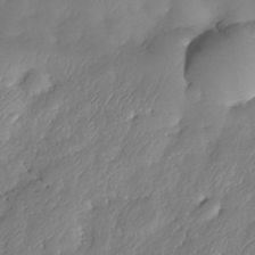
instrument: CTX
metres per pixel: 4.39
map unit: Nhe
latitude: -33.8423
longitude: -144.4601
